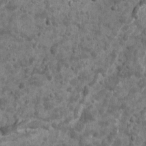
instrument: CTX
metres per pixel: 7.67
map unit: Ave
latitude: 16.7435
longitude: -134.0822
